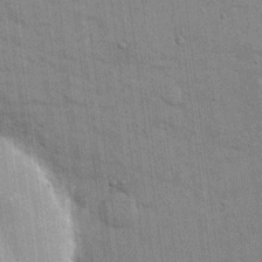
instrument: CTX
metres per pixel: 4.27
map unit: eHh
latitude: 14.5735
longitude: -68.7624
